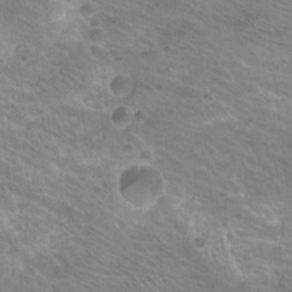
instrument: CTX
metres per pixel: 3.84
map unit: Hto
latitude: 20.3279
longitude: -32.5924
